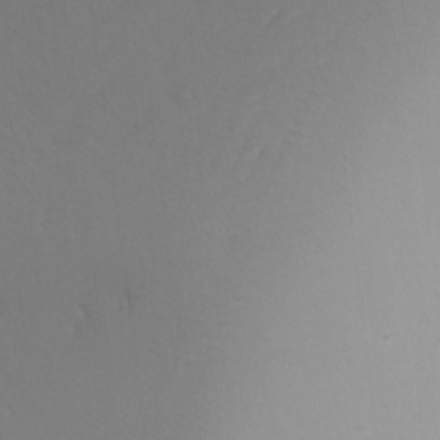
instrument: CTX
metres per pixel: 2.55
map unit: Ht
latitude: -16.4629
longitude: -46.5357
